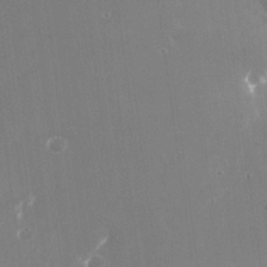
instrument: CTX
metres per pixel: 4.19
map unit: Nhu
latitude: -25.2376
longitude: -72.0633
